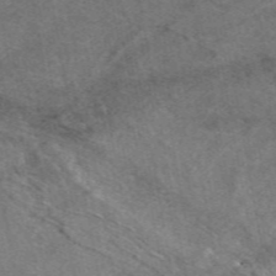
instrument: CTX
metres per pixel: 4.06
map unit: eAb
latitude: 48.6868
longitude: 113.2187
